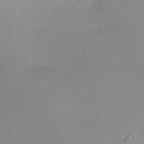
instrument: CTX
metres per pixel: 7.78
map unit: HNhu
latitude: 6.9703
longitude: 7.7855
